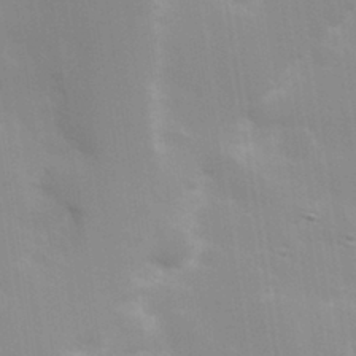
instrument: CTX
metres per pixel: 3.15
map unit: Hve
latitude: 30.7436
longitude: 149.6533
